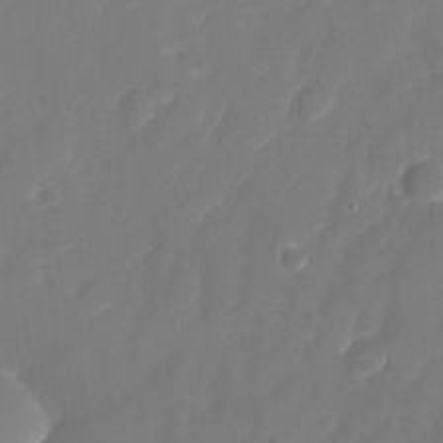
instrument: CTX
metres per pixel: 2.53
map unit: Nhu
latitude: -28.1606
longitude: -65.3104
